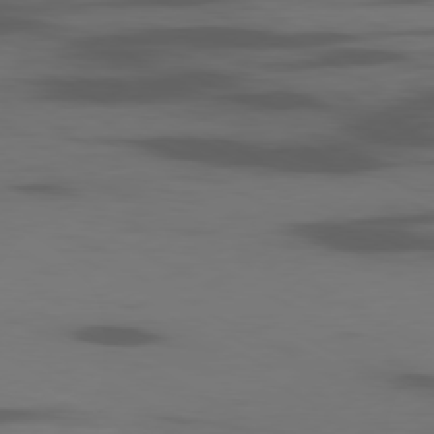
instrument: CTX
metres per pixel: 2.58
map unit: Ap
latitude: -80.2551
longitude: -63.0837
